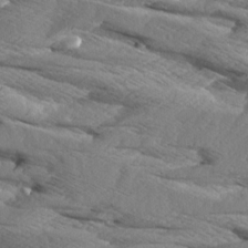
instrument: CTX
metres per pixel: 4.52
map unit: Aa
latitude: 8.6869
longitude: -134.9513
